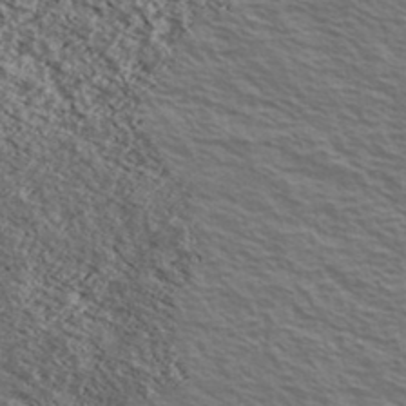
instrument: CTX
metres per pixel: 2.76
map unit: Ave
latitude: 38.2145
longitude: -109.7827
